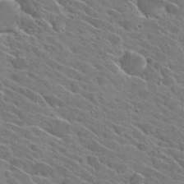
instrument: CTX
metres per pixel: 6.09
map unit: Hto
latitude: 27.0836
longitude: -42.5924
